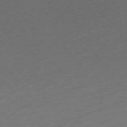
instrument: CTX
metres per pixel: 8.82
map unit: Ap
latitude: -76.4062
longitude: -63.8584
